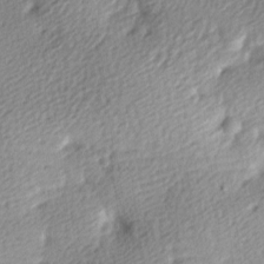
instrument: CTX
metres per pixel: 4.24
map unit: lAa
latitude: -9.4076
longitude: -125.1403
